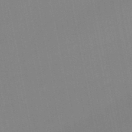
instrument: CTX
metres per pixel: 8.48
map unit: lHb
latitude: -48.2362
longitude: 75.9745
